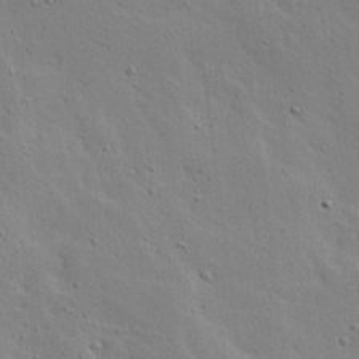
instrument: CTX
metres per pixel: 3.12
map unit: Ave
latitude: 13.4049
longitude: -133.3860
